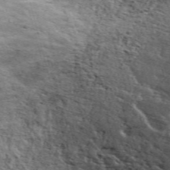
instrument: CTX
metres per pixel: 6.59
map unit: ANa
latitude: 49.4048
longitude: -73.6694
